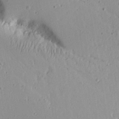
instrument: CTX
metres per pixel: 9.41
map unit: Aa
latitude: 16.8191
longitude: -124.6301
